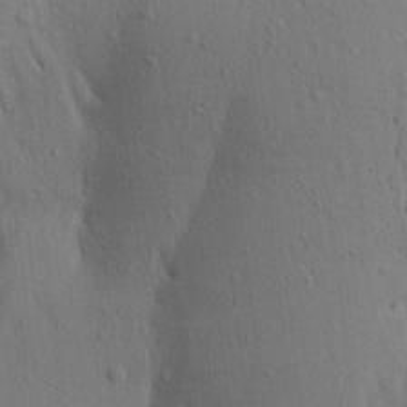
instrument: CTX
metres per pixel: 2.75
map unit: Aa
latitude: 18.8191
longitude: -148.9892
